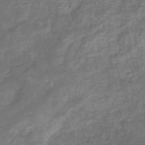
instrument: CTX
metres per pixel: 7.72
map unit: eHb
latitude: -33.5777
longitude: 74.4818
